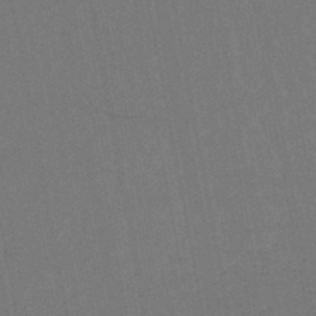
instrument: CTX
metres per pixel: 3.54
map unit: lHb
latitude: -45.9178
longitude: 63.5210
